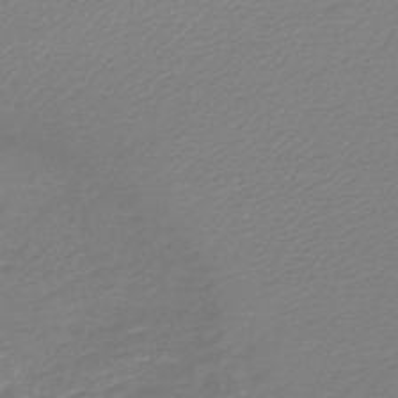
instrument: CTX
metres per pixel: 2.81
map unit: lHb
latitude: -44.3873
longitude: 60.5007
